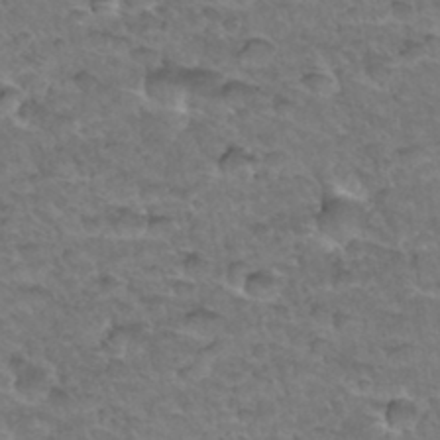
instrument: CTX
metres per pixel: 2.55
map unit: Hto
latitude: 34.6301
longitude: -46.8569
